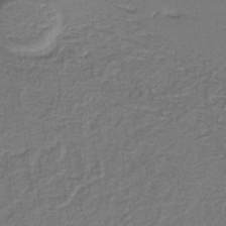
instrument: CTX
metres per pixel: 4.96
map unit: lHb
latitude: -37.7288
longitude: 57.0297
